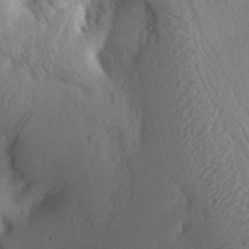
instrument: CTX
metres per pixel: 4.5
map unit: lAvf
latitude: 5.8772
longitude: 159.6910
